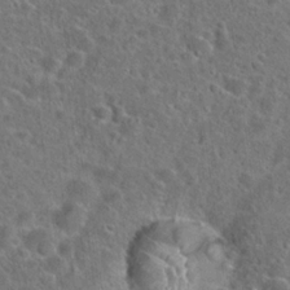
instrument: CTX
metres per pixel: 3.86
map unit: Hto
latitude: 23.5938
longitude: -46.3657
